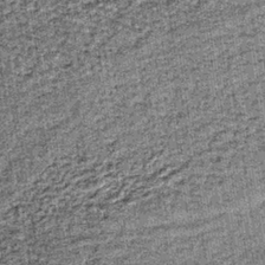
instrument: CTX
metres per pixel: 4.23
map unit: lHb
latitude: -37.2753
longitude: 64.5952
